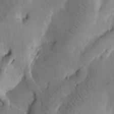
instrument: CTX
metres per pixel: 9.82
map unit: Htu
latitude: -3.1998
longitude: 168.2739
